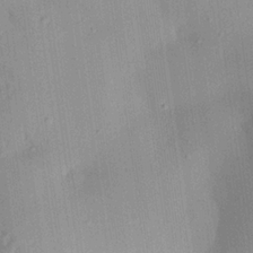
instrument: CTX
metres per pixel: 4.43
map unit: Aa
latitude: 20.9514
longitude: -147.3482
